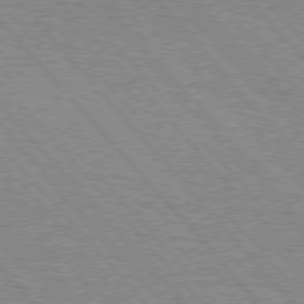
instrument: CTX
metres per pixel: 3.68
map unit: lApd
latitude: 75.6883
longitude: -75.7450
